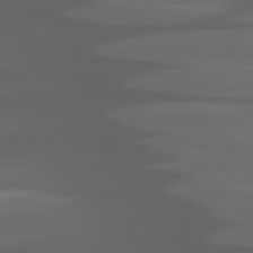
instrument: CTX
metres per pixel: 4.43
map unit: lApd
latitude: 80.6113
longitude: -141.4237
